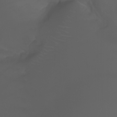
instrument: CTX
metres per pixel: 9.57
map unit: Nhu
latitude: -5.6910
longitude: -89.2159
